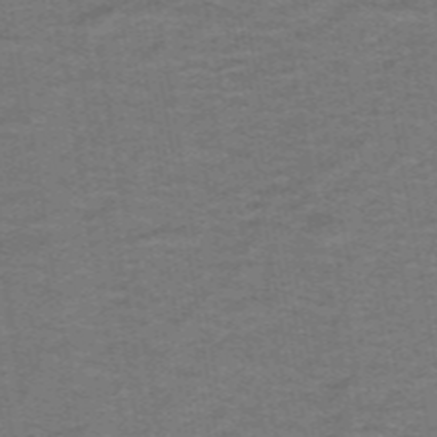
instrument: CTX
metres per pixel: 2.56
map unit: lHb
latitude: -42.7274
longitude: 54.6519
